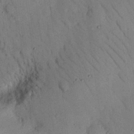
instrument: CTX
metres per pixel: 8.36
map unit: eHh
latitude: 25.8016
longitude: -75.9150
